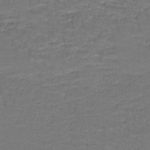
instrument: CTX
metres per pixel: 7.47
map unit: lHb
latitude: -43.1998
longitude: 58.0849
